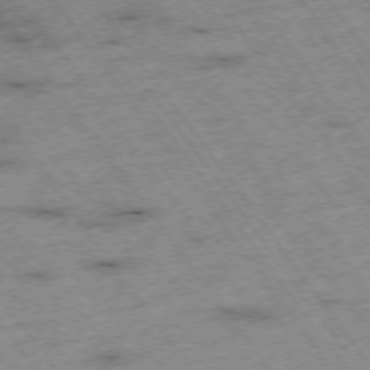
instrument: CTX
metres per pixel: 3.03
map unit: Hpe
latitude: -74.8597
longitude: 2.1983
